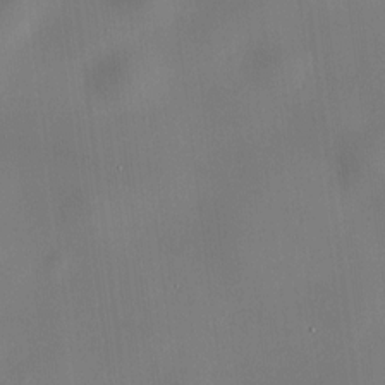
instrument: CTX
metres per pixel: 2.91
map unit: HNhu
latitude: 9.6505
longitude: 10.1984
